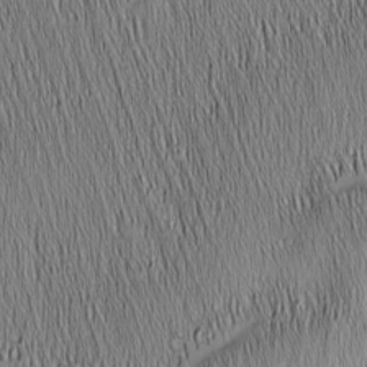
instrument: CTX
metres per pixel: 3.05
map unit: Nhu
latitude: -6.2172
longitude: -150.5545
